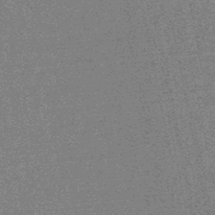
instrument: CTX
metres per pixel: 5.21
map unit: lHb
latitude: -48.0094
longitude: 80.7274
